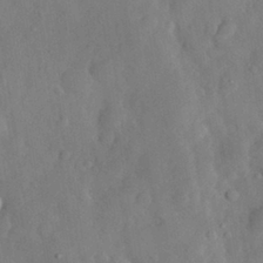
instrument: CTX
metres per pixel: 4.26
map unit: eHh
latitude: 30.0822
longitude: -73.8962
